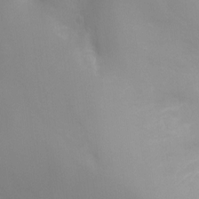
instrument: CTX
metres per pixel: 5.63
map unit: Ht
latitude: -10.8030
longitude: -29.1403
